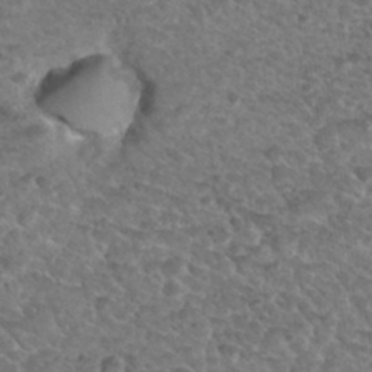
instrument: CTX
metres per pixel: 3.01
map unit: Nhu
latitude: 31.6694
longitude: -49.9339
